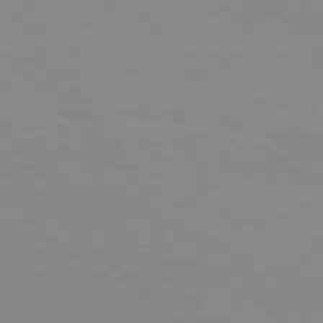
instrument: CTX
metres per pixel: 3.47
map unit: Hpe
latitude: 77.3481
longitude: -160.7435
